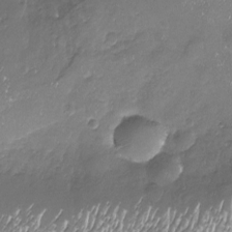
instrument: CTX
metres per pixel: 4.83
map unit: Nhu
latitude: -18.4062
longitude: -57.9528
